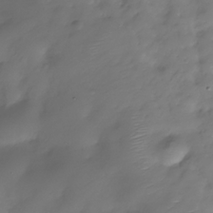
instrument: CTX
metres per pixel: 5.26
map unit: Hve
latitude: -30.1417
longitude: 90.0472
